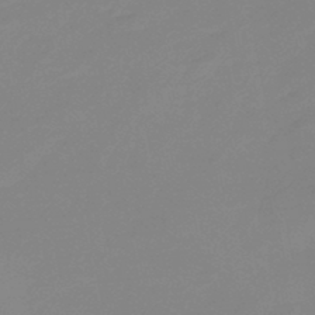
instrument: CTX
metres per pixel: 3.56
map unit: eHb
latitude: -44.8030
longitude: 88.1417
